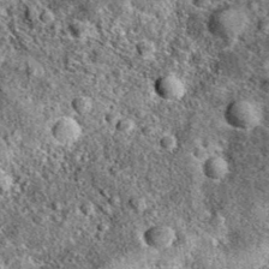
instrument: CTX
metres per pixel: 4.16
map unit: eAb
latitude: 37.1970
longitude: 110.2173
